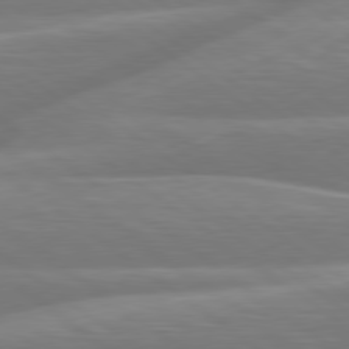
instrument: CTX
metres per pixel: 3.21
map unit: Hpe
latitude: 79.1781
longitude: -126.6869
